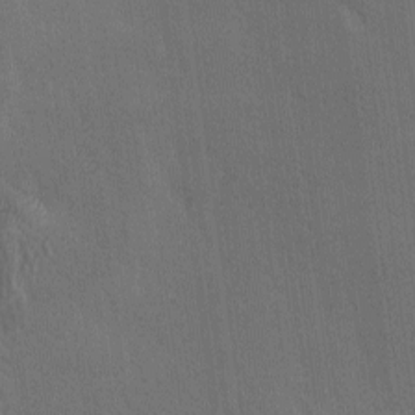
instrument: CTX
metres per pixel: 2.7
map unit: Ave
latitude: -6.9730
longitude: -122.5546
